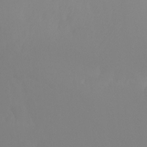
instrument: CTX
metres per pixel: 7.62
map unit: Ht
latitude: -4.9163
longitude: -61.4615
